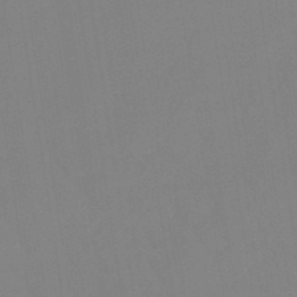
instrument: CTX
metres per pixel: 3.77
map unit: lHb
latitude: -48.6519
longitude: 67.4454
